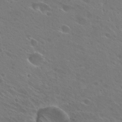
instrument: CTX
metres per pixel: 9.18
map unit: Hto
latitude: 26.4979
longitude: -40.1388
